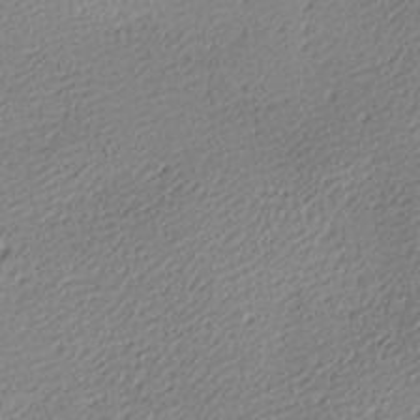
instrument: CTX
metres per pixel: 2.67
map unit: lAa
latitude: -10.2173
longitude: -126.7246
